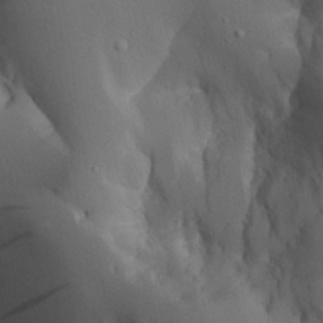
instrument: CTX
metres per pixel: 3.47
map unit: Aa
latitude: 26.2145
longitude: -128.3278
